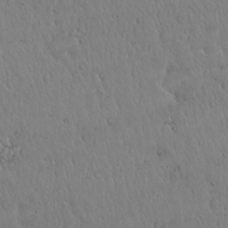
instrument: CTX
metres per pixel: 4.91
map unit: Hto
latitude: 17.5560
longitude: -59.0459
